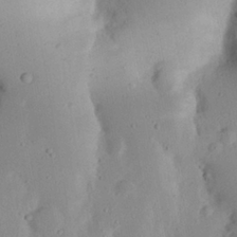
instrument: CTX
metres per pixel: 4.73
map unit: Nhu
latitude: 23.5371
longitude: -72.8002
